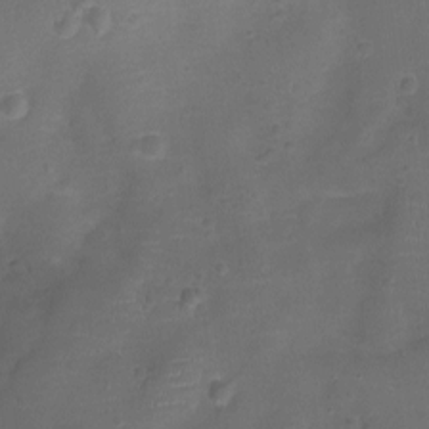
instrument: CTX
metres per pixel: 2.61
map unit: Ht
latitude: -7.9367
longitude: -21.0459
